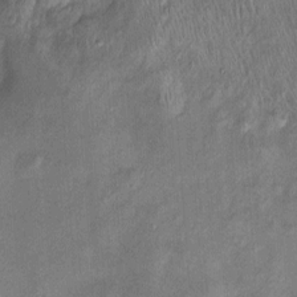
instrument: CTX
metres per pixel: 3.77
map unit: Htu
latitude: -5.8422
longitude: 158.4440
